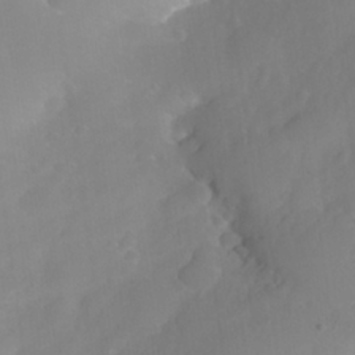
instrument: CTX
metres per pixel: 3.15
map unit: Nhe
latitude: -35.8800
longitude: -145.7449
